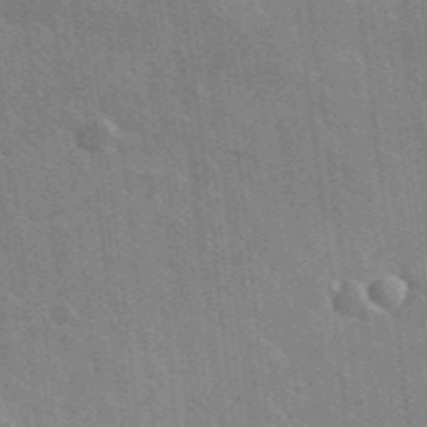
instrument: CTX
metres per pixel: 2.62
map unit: lHvf
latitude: 36.1200
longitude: -91.0836
